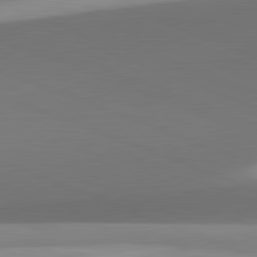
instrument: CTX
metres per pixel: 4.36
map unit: lApd
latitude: 81.8583
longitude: 141.4265
